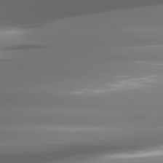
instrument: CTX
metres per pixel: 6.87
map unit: lApd
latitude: 81.3671
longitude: -141.5182
